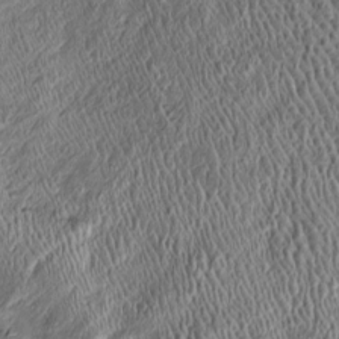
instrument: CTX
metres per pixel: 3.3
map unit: Htu
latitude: -6.1794
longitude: 159.3321
